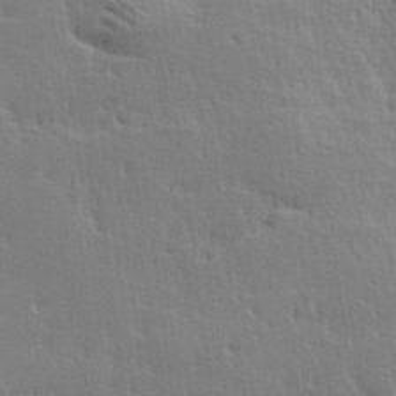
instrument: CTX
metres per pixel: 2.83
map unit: lHvf
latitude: 25.3670
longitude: 143.7099
